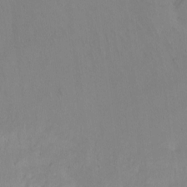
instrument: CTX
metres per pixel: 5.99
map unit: Hto
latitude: -13.5021
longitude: -41.6127
